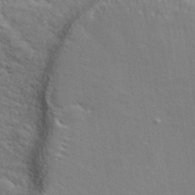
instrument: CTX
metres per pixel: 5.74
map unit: ANa
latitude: 41.4615
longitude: 29.6533
